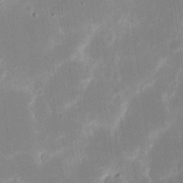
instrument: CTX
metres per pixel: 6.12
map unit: eHh
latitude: 19.6505
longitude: -70.3278
